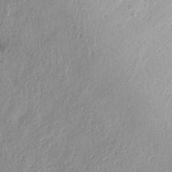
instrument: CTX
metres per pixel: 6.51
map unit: Aa
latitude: 13.4616
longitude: -141.1025
